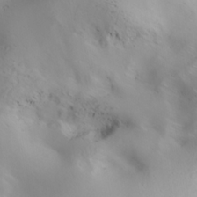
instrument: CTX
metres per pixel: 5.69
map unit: lAa
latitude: 20.1767
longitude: -138.1578
